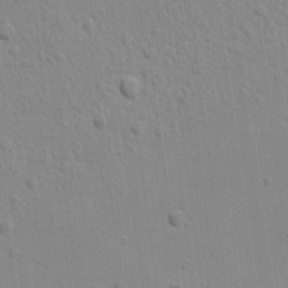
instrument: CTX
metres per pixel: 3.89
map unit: lAvf
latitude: -9.2187
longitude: -120.5168
